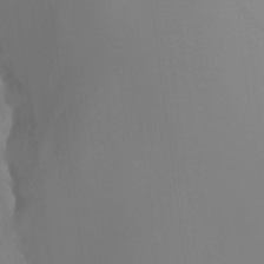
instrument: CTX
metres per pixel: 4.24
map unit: Ht
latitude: -14.7464
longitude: -51.6505
